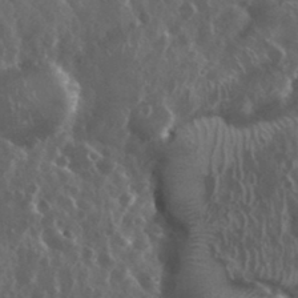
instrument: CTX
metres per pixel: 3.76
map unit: eHh
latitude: 34.4601
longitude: -58.2145
